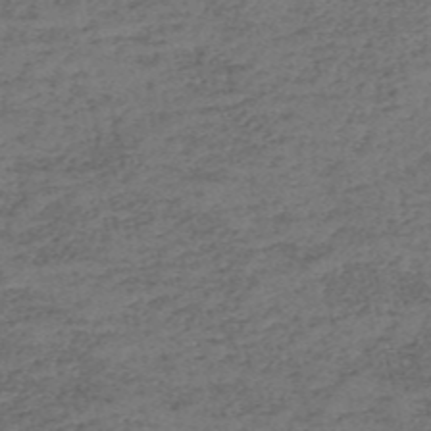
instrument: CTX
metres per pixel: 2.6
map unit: eHh
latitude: -54.5196
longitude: -89.5749
